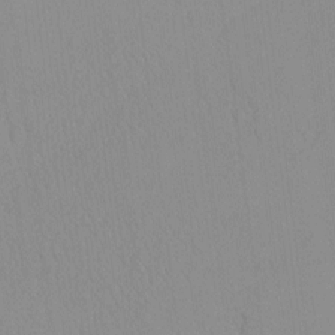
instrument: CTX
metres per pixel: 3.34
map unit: HNhu
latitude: -4.1416
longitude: 13.5021
